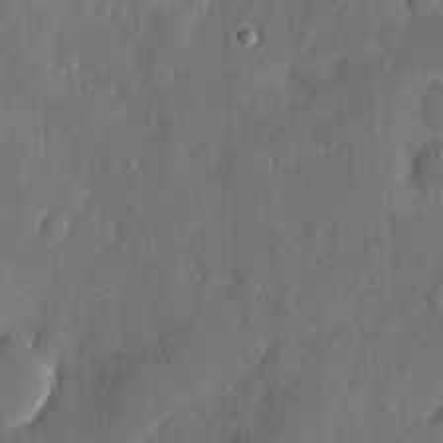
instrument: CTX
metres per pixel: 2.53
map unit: eHh
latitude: 6.8380
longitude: -68.7813
